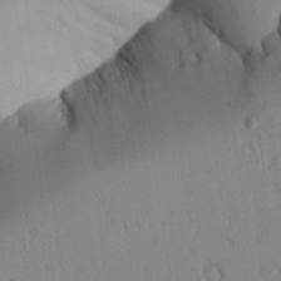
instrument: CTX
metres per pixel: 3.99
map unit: Aa
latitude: 24.8757
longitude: -128.7057
